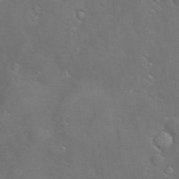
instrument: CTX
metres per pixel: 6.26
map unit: Hve
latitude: -10.6708
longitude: 175.0864
